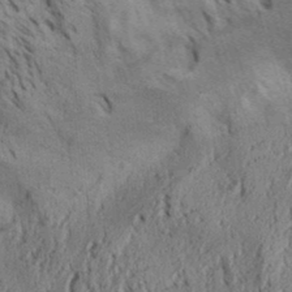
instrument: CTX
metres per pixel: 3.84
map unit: Aa
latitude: 31.2726
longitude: -137.3860
